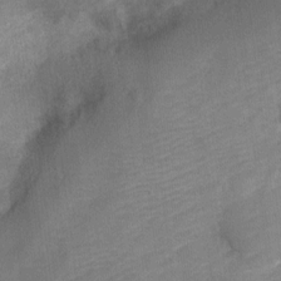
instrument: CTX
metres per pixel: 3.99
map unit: Nve
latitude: -19.1620
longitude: 109.0486
